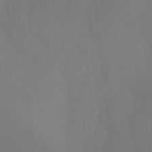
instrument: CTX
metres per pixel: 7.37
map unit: Ht
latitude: -10.3306
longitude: -46.3468
